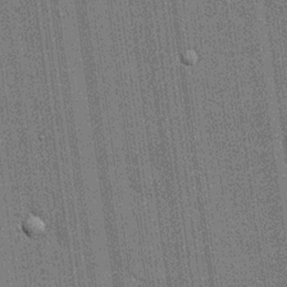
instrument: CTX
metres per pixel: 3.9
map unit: lHvf
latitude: 19.8394
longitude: 142.7463
